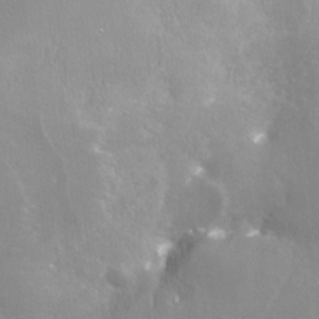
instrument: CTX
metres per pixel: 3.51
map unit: Nve
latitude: -24.8786
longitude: -109.6127
